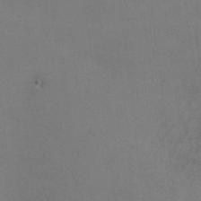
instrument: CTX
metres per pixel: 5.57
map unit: lHvf
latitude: -12.9353
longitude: -101.8394
